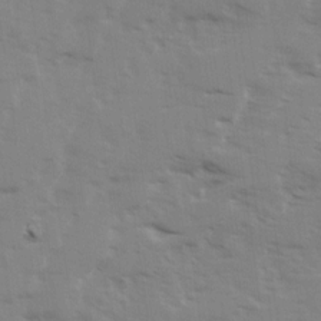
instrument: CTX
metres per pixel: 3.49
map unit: Ave
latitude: 13.5182
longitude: -102.8947
